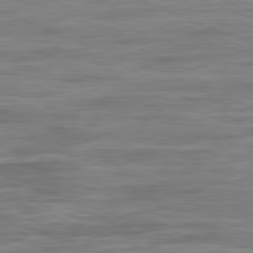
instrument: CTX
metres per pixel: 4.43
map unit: Ap
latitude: -82.1228
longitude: -73.8206
